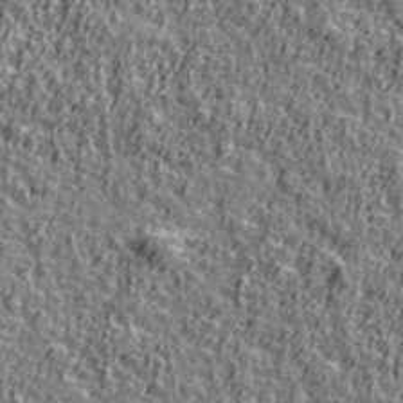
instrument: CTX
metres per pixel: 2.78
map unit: Ave
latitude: 41.4993
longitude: -112.4601
